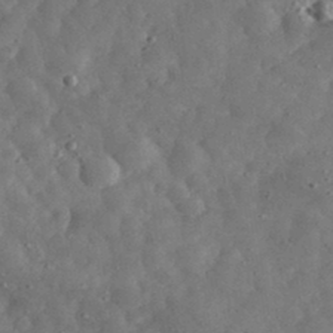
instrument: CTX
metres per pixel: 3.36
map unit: eHh
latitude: 34.1388
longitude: -68.9892
